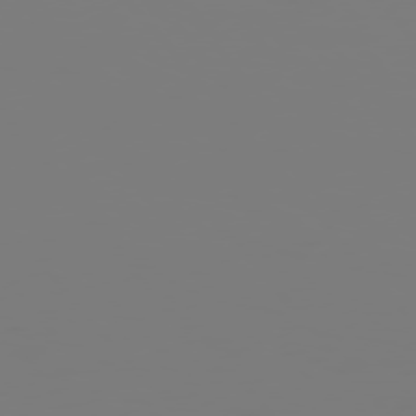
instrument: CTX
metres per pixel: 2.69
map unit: Hpe
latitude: 75.5938
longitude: -127.8395
